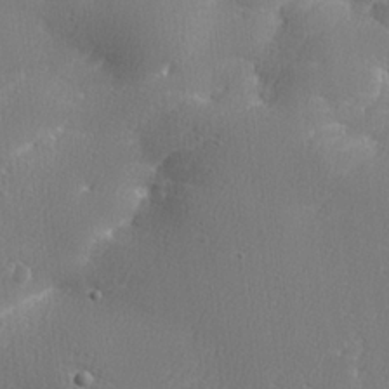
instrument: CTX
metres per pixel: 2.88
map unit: lHvf
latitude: 24.5923
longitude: 141.2754
